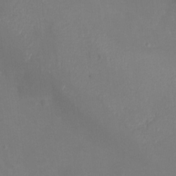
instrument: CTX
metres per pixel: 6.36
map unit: Nhu
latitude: -27.9745
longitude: -58.7813
